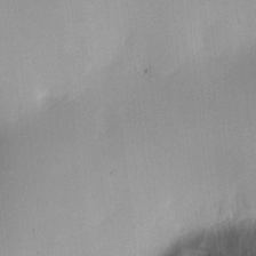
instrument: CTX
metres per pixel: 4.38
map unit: HNhu
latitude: 8.2334
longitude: -3.8394
